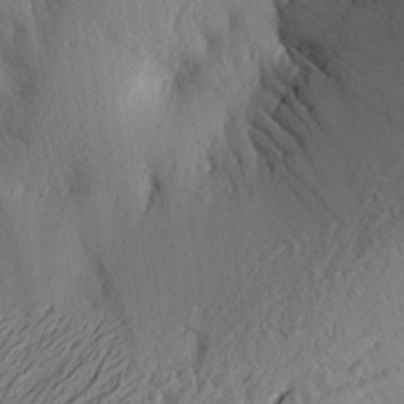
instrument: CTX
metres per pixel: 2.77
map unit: Aa
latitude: 24.0633
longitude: -149.5560
